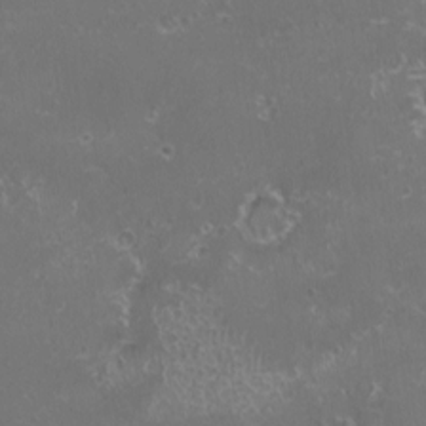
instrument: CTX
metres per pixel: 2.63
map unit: HNhu
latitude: -1.6533
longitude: 10.9164
